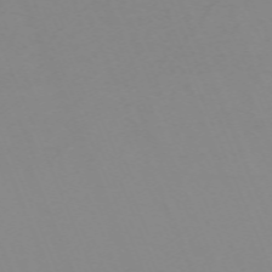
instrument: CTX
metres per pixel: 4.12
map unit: Nhu
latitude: -67.5588
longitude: 38.2362
